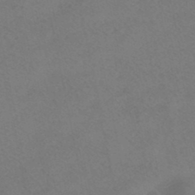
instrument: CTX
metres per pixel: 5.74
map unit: HNhu
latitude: -40.0850
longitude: 103.2754
